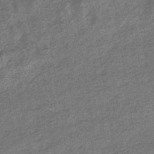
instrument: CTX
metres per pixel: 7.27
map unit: eHb
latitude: -34.9164
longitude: 78.1228
